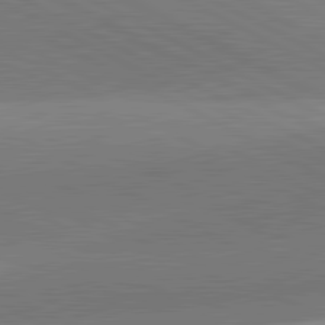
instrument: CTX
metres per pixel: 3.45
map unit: lApd
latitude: 81.8394
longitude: 134.3306
